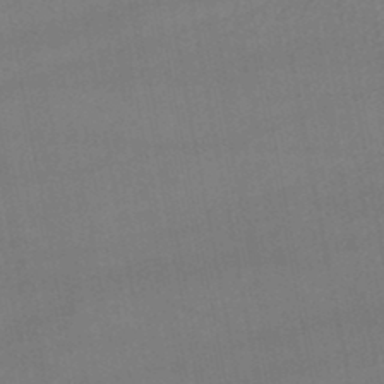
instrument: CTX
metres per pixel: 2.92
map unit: lHb
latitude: -46.7652
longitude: 73.6533
